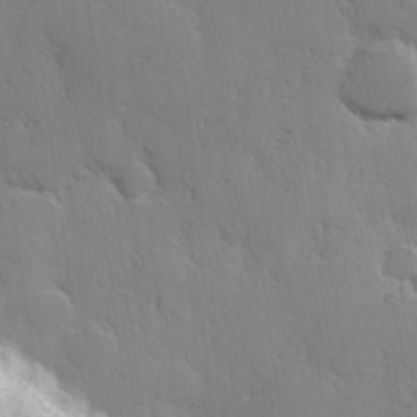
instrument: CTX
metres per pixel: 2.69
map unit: Hve
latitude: 27.1214
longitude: 150.4629
